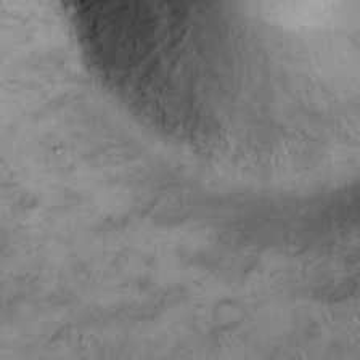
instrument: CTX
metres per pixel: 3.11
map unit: Hto
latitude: 8.9703
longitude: -59.9528
